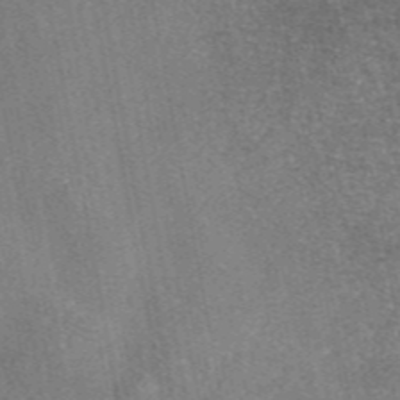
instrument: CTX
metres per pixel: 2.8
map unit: eAb
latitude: 47.1592
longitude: 108.5385
